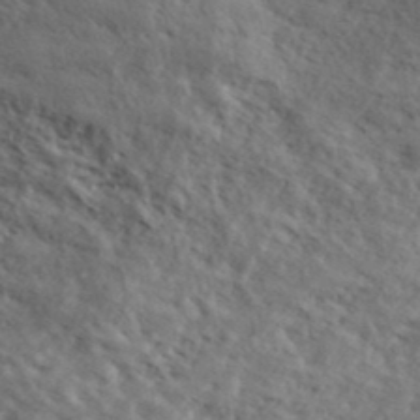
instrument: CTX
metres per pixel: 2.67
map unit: lHvf
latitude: 39.7827
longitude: -87.9528
